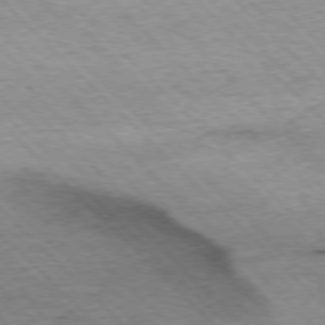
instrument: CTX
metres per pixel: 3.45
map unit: Ap
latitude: -76.9731
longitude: -87.1025
